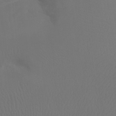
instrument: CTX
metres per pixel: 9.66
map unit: Htu
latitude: -7.5210
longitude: -32.6113
